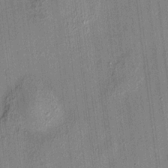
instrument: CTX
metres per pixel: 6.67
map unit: HNhu
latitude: 12.2901
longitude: 9.7478
